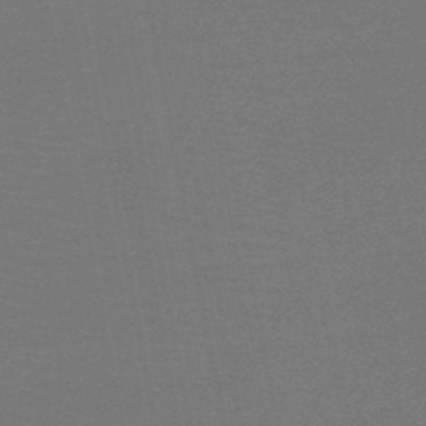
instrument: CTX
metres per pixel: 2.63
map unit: HNb
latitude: -47.1431
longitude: -44.0822
